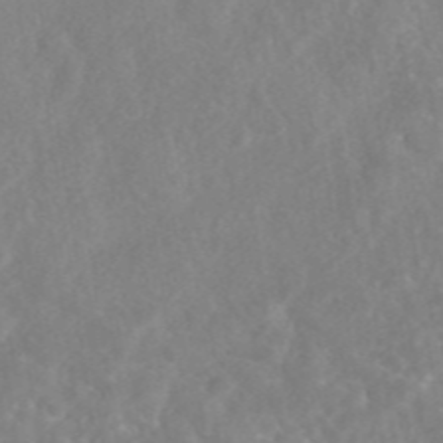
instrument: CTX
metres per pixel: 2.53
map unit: eAb
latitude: 45.3481
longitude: 127.3509
